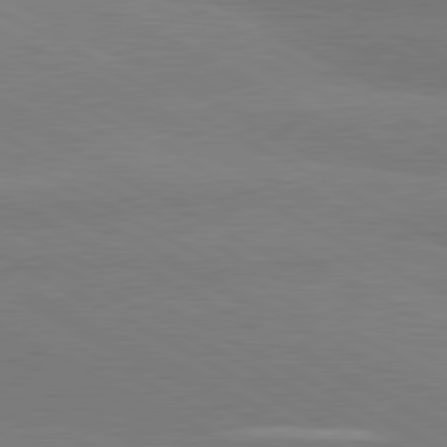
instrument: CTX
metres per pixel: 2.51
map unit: lApd
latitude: 80.8191
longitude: -179.7639
